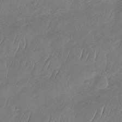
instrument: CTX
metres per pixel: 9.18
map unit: Nhu
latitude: -30.1417
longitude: -58.7813
